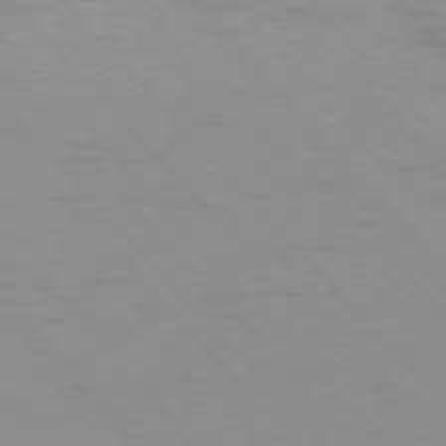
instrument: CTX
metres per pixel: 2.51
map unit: Ap
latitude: -76.7652
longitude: -61.4426
